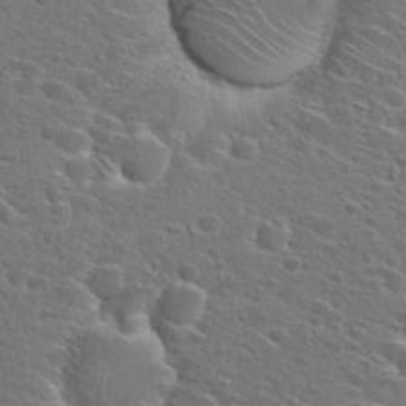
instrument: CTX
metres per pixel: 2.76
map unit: Hto
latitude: 27.4049
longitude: -47.0081
